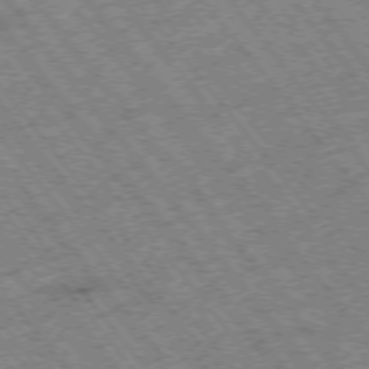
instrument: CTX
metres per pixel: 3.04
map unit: Hpe
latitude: -75.3699
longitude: -20.2712
